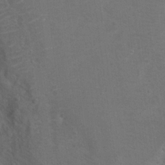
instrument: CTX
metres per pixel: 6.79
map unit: Hto
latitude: 8.7246
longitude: -30.5924
